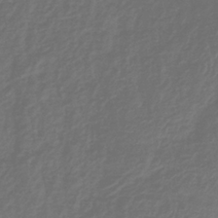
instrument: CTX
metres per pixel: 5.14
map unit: lHb
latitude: -36.4818
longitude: 70.2551
